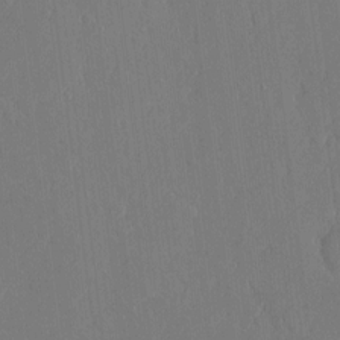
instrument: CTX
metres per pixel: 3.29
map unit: eHh
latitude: 4.9325
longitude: -72.7436
